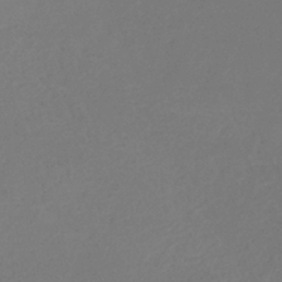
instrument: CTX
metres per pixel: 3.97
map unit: eHb
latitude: -34.8597
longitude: 78.5573
